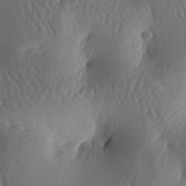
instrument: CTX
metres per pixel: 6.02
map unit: lAa
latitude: -6.7841
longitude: -128.2711
